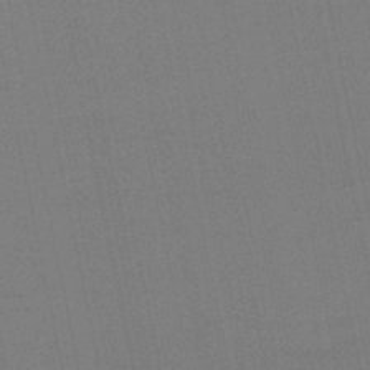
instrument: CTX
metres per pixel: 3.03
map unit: eHb
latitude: -50.0850
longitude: 72.9353
